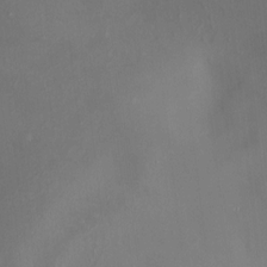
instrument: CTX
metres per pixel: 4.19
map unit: HNhu
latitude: 4.8002
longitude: 13.6344
